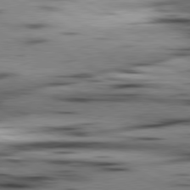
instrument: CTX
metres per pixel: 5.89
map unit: lApd
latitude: 80.6868
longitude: 156.4062
